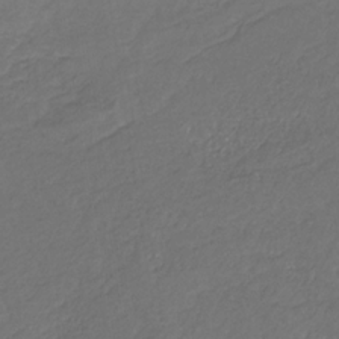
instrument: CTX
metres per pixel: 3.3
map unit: eHb
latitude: -30.4629
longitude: 65.3132
